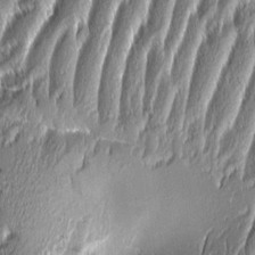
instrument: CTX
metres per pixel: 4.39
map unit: Aa
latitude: 8.4979
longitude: -131.9906
